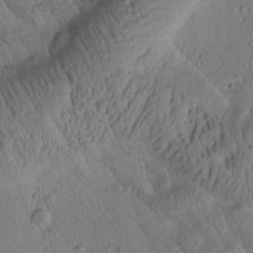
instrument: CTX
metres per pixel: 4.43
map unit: Htu
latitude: 2.3089
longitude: 177.9745
